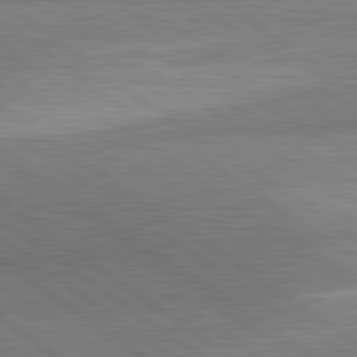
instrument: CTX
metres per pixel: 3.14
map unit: lApd
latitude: 81.3671
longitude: 140.9731
